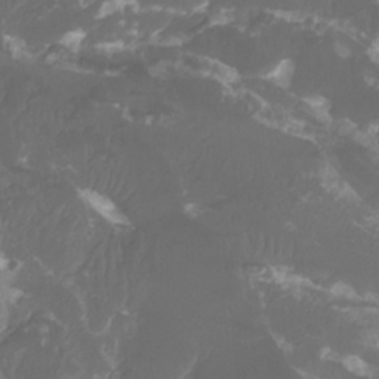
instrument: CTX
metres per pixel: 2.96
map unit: Htu
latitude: -11.7289
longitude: -74.2523
